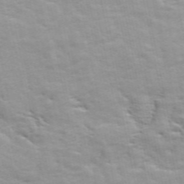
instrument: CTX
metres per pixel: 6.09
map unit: ANa
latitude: 48.7246
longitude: -76.7246
